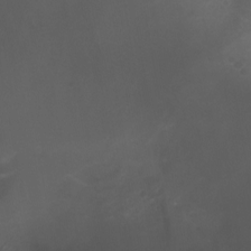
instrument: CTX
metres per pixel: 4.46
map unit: Nhu
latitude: -5.1053
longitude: -74.9892
